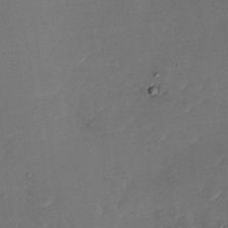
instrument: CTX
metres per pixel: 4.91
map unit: Nhu
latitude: -27.7288
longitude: -73.0837
